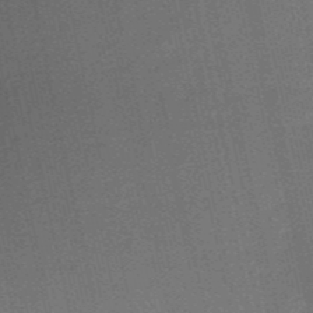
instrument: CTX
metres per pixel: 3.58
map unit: HNb
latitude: -52.1227
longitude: -46.4412
